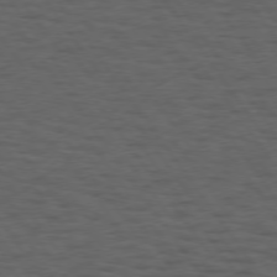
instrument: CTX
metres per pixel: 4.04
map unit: Hpe
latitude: 74.7435
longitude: -132.7813
